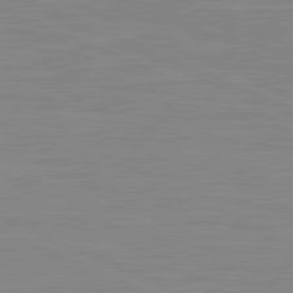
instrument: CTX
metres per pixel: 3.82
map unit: lApd
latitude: 81.5182
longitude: -168.5357
